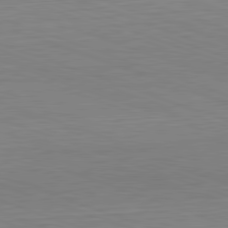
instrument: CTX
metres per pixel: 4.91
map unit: Hpe
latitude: -82.6140
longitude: 13.4643
